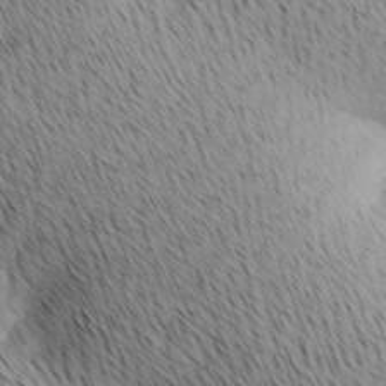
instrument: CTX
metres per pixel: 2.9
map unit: lAa
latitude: 10.4412
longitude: -108.0255
